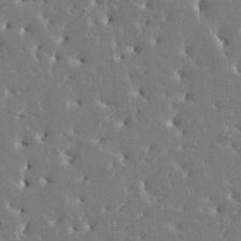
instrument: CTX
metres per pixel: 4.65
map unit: HNhu
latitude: 6.4034
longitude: -4.8191
